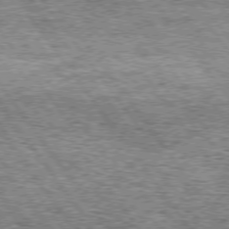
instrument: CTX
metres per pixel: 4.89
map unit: Hpe
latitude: 74.8569
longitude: -156.0444
